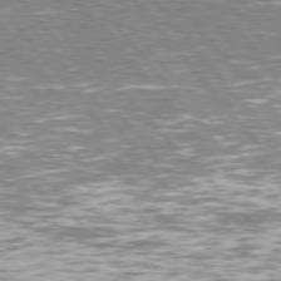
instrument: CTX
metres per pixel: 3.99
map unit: Hpe
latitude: 75.8205
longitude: -140.0255
